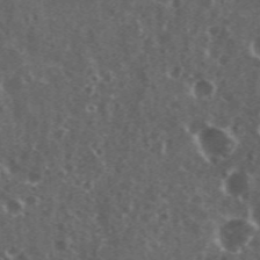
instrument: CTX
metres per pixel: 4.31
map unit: eHh
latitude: 35.0269
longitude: -59.7072
